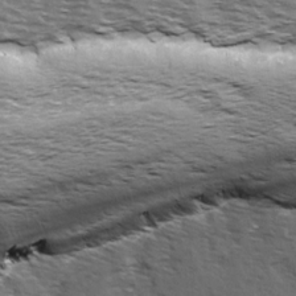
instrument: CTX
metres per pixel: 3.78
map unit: Ave
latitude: 15.5749
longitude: -103.8583
